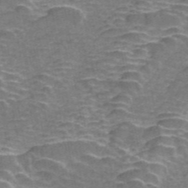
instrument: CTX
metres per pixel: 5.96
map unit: ANa
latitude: 45.5182
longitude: 38.4818
